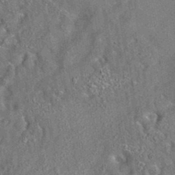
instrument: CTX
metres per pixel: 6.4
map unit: eAb
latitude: 35.3859
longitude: 112.5385
